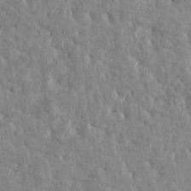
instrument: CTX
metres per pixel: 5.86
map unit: Htu
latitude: -3.4832
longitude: 175.7666
